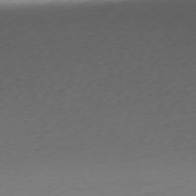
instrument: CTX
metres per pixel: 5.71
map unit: Ap
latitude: -76.5574
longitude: -71.0647
